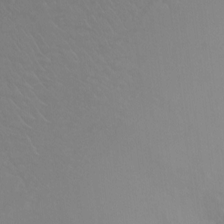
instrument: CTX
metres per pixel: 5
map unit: Ht
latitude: -1.6533
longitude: -16.3278
